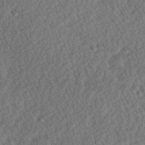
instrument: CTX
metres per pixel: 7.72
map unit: Hve
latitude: 26.9514
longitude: -93.8961
